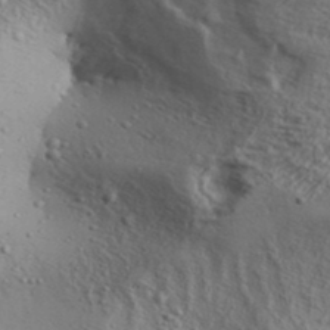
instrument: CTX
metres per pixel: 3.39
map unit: Aa
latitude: 31.4427
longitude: -134.9136
